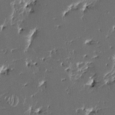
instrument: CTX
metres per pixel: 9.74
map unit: HNhu
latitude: 5.2348
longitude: -5.9150
